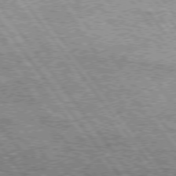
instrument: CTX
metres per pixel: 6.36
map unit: Hpe
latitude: 75.3482
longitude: -156.1010
